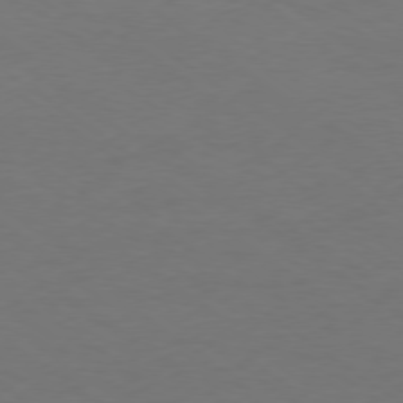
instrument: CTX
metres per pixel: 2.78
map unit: Ap
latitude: -78.5384
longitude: -74.9136
